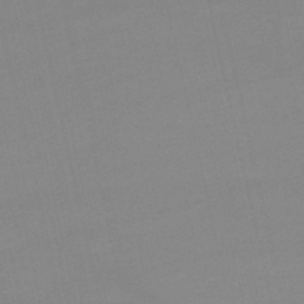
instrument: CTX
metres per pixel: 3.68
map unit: lHb
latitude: -47.2943
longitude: 66.8975
